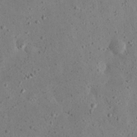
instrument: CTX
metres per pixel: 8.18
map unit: eHh
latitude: 23.2159
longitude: -67.5182
